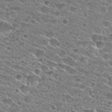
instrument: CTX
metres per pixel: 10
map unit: Hto
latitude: 28.4034
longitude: -45.6883
